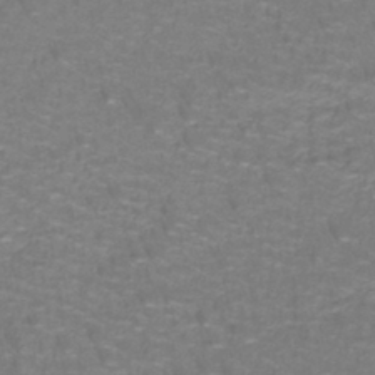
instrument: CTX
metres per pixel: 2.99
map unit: lHb
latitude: -41.9556
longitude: 55.6911
